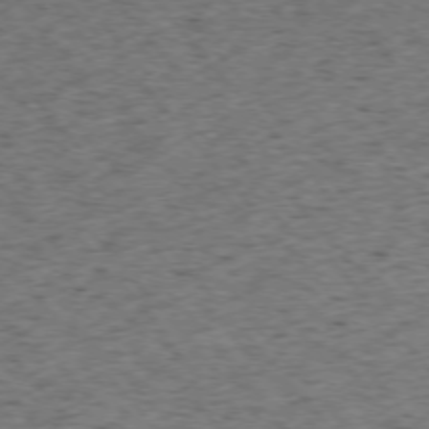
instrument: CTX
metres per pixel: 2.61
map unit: Ap
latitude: -75.8990
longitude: -62.2145
